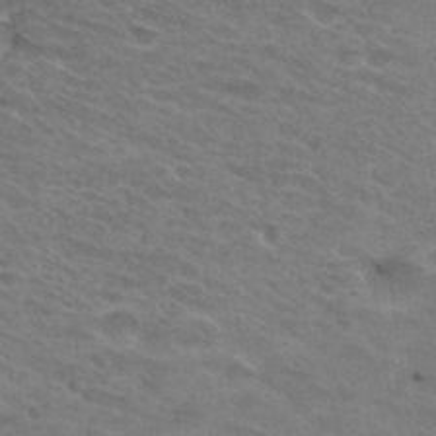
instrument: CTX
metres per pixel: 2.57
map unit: Hto
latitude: 30.9892
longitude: -47.4049
